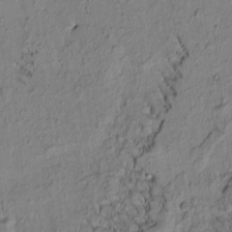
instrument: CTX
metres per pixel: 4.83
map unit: Htu
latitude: -2.4628
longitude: 172.2739
